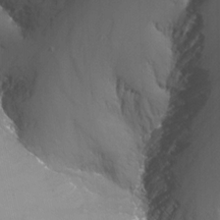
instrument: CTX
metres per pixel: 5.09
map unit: Nhu
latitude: -12.9731
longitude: -65.2915
